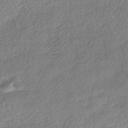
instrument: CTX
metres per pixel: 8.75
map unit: HNhu
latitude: -41.3887
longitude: 98.3684
